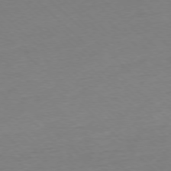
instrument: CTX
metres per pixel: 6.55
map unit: Ap
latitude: -77.2754
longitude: -97.7072
